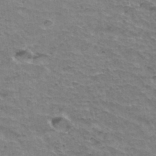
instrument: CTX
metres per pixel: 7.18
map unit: Hto
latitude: 36.5357
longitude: -43.9906
